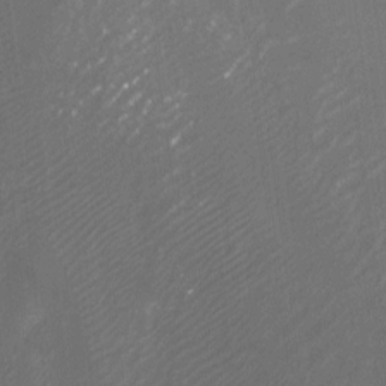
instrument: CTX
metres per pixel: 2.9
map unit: Htu
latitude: -6.8975
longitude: -49.2537
